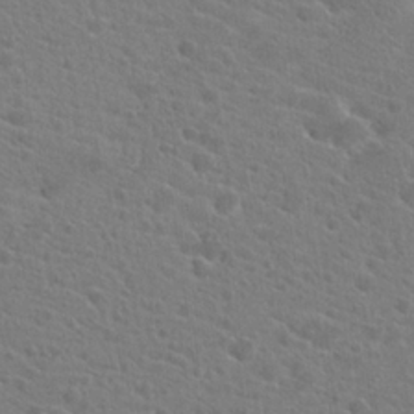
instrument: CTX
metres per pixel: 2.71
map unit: Hto
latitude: 21.9717
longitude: -39.6127
